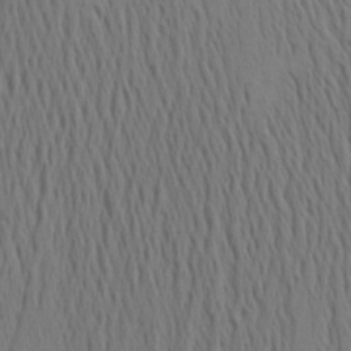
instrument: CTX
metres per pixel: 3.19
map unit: Aa
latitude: 18.2711
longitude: -145.0647
